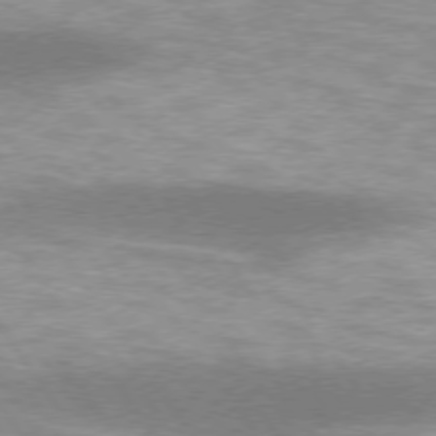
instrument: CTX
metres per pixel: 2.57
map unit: lApd
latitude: 74.8569
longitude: -48.9892
